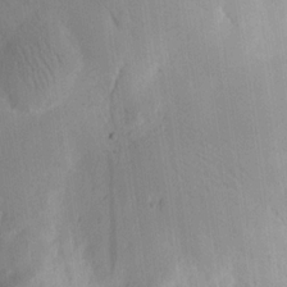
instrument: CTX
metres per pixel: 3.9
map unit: lAvf
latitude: 8.8002
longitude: 169.3131
